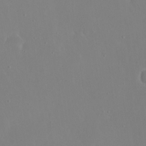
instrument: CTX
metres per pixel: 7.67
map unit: eHh
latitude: 23.7072
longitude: -66.3845
